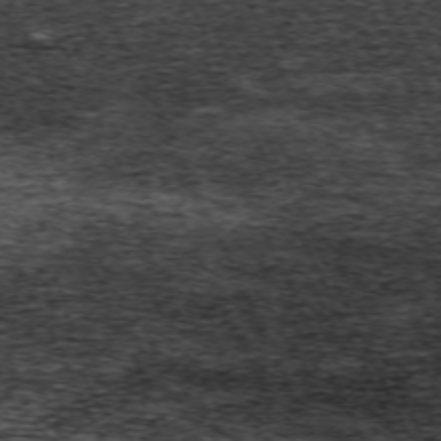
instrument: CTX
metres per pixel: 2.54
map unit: Hpe
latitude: -70.5574
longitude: 11.1620
